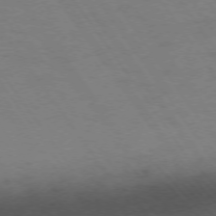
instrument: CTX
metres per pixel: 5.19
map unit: Ap
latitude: -75.6722
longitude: -65.5938
